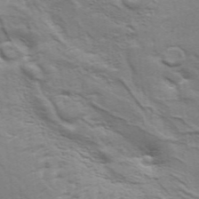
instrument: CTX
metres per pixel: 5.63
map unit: Aa
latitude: 34.2522
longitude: -135.9150
